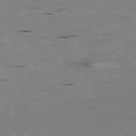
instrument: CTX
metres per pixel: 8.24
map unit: Ap
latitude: -79.6721
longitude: -100.6680
